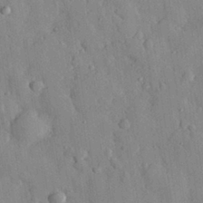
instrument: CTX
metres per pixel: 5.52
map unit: eHh
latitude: 29.0458
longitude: -77.3670
